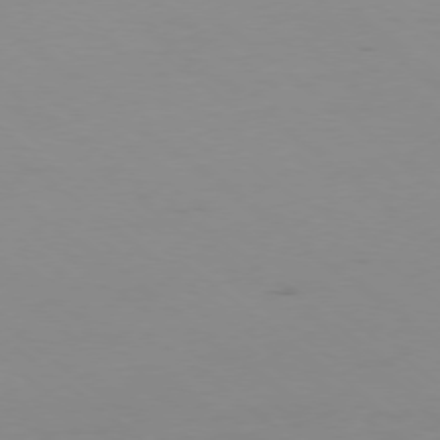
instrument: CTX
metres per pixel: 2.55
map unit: Hpe
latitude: -78.6140
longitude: 13.5588
